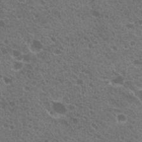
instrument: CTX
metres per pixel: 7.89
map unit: Hto
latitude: 20.5735
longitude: -34.1766
